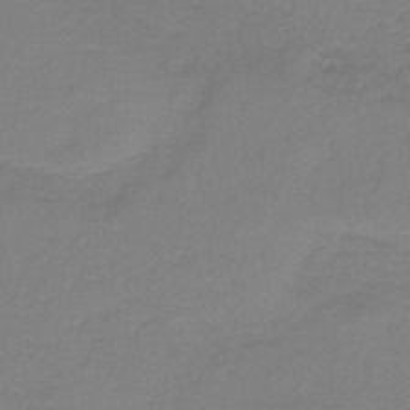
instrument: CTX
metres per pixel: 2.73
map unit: HNb
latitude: -35.5588
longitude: 53.9367
